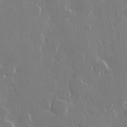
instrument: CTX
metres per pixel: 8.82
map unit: lHvf
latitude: 21.6694
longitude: 147.1998
